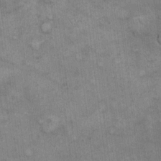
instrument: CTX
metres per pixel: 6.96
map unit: eHh
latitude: 13.7261
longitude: -65.5371
